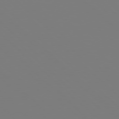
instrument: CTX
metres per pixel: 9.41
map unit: Hpe
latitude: 78.0633
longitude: -162.3657
